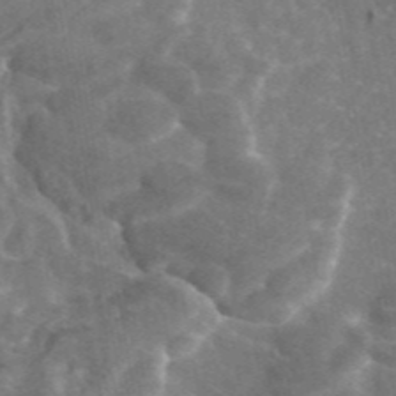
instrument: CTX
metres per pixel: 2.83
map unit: eAb
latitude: 45.4993
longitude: 115.9556
